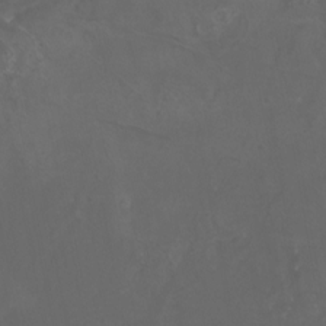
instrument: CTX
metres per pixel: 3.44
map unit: Nhu
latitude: -5.1053
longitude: -74.8758
